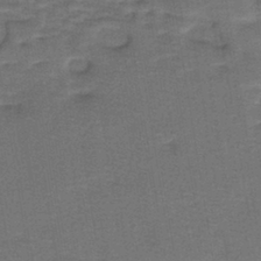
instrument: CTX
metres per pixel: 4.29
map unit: lHb
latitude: -39.8989
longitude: 58.3495
